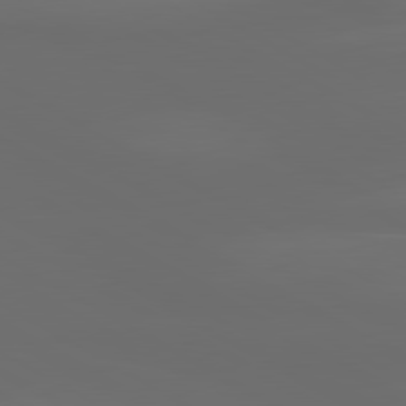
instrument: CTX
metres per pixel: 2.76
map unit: lApd
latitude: 80.5735
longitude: -137.5182
